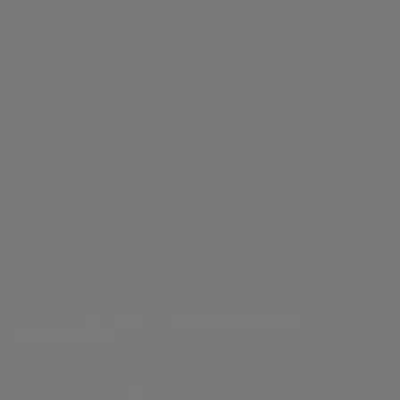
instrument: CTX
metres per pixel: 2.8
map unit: lApd
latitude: 81.8016
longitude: -135.3859
